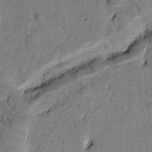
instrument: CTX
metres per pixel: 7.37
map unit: Htu
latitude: -2.0661
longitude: 172.0850
